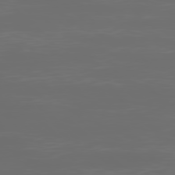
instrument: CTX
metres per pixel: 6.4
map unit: Ap
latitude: -78.8030
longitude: -69.4238
